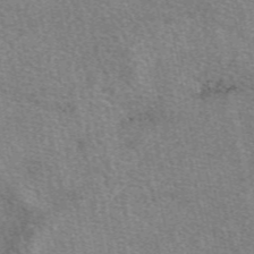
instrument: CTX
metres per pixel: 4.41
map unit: eAb
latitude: 49.8394
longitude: 107.9556
